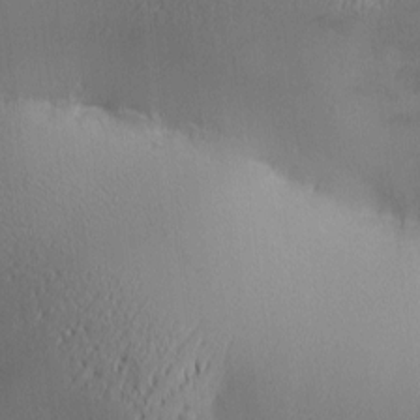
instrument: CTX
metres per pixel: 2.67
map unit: lAa
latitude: 2.5168
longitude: -116.8758
